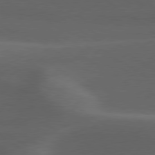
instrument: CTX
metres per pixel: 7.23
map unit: lApd
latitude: 79.2537
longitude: -50.4601
